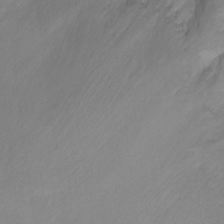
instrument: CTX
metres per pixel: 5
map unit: Ht
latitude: -0.2362
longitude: -35.5560
